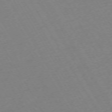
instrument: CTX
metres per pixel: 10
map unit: Hpe
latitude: -72.3495
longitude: 9.3887
